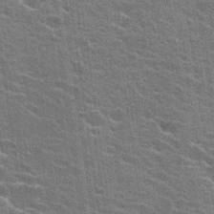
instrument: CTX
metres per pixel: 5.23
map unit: Hto
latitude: 24.1199
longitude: -43.1403
